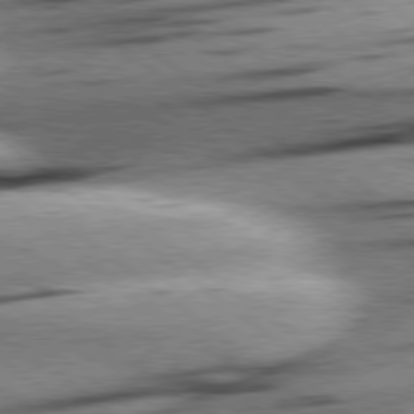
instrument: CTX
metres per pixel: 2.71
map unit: Hpe
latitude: 78.7624
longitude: -154.3845
